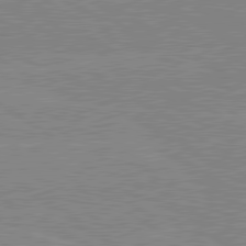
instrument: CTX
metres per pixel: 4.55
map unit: lApd
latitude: 80.1956
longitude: -125.4237
